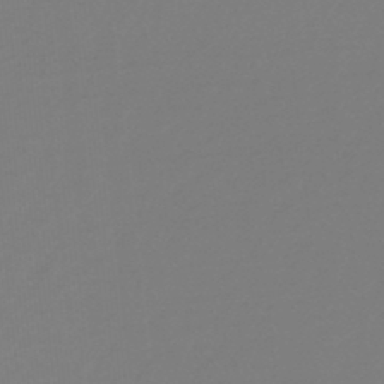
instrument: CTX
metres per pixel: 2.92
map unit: lHb
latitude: -46.4062
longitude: 65.2565
